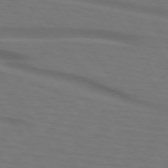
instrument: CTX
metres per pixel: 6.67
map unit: lApd
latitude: 73.5183
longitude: -75.0647
